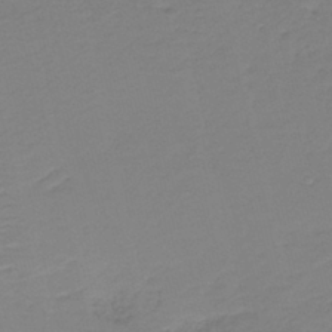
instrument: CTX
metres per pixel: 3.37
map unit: HNb
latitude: -40.9730
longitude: 50.1795
